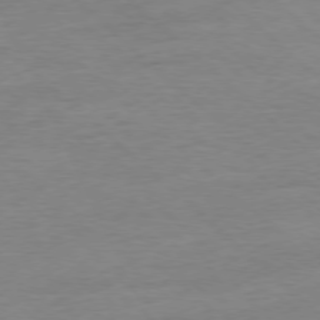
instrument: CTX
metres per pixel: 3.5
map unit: Ap
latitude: -77.9745
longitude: -88.0633
